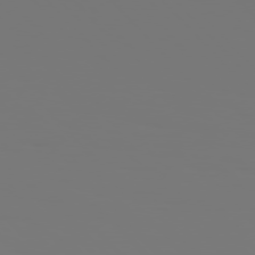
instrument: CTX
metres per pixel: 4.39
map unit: Hpe
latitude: 76.5356
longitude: -136.3656
